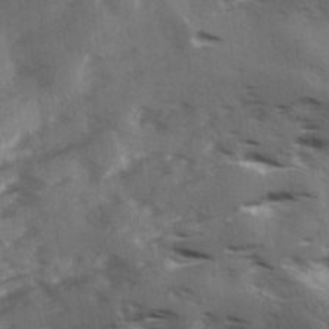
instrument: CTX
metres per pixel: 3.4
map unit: Ave
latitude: 18.4601
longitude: -130.9325
